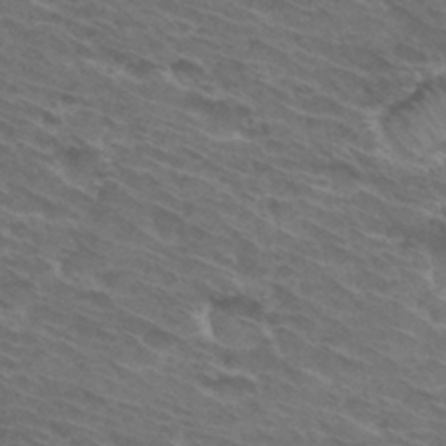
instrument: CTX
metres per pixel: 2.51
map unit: Hto
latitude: 32.4034
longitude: -44.1200
